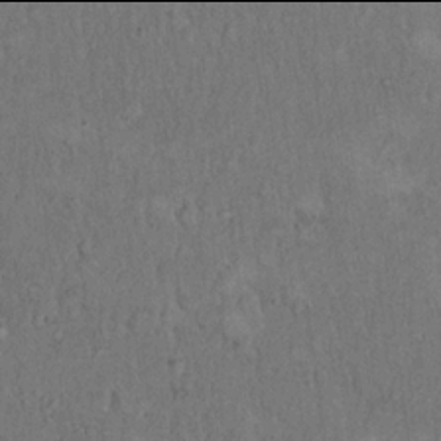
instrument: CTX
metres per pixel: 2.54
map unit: Hto
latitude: 17.9906
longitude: -62.0255
